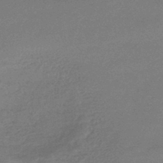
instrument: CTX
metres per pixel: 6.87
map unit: lHb
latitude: -42.3306
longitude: 66.4629
